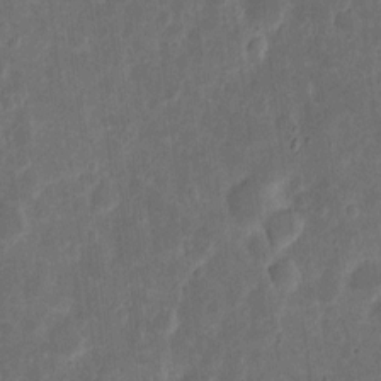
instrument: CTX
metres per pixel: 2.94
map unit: eHh
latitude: 7.8772
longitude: -70.4601
